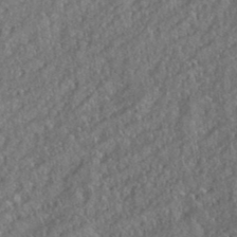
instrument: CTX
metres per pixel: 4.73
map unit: eHh
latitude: 36.3845
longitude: -133.0836
